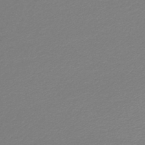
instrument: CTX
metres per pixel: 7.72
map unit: lHb
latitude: -43.7855
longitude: 65.6344
